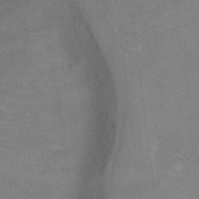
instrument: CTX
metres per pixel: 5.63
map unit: Ht
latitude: 5.1970
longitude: -36.6113
